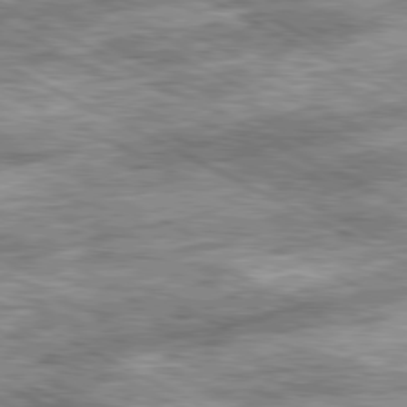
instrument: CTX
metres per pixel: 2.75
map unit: Ap
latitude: -81.1998
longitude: -89.4427
